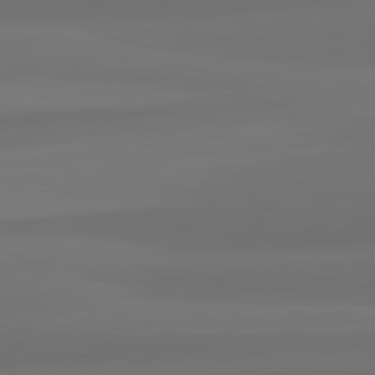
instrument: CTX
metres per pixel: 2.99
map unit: lApd
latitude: 82.1011
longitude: -172.4789
